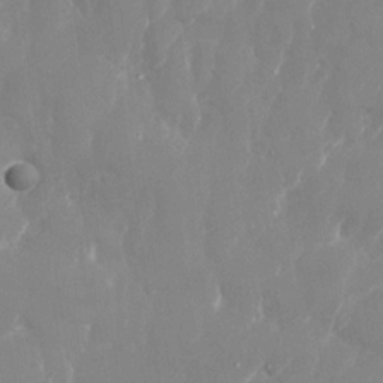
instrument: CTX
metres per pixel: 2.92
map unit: Nhu
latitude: -28.5574
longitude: -68.5357
